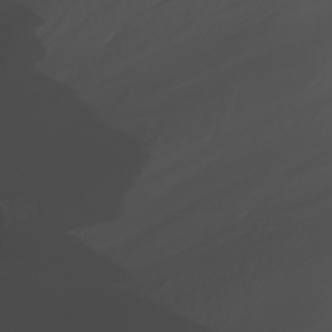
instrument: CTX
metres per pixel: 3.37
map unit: Nhu
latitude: -7.4454
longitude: -74.4979
